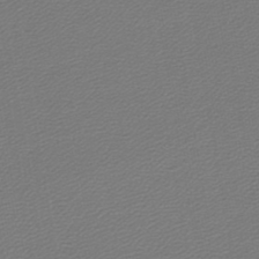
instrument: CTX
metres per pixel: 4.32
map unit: lHb
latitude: -43.6532
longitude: 62.1416
